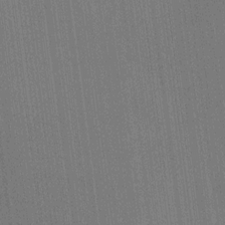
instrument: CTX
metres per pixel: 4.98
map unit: HNhu
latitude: 8.6869
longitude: 15.5777
